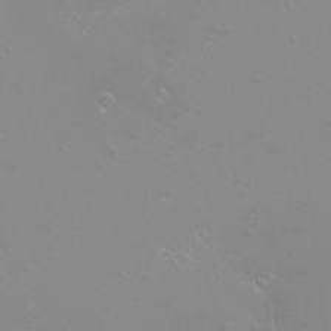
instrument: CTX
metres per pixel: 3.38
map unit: eHh
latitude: -8.4251
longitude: -70.9136
